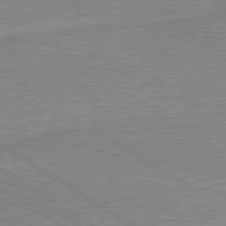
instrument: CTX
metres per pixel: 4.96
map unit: lApd
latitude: 80.1578
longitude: 170.2362
